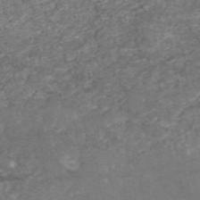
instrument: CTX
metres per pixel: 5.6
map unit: eAb
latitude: 46.7058
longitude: 120.4251
